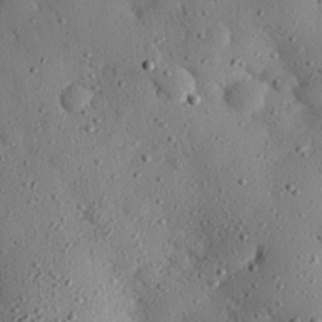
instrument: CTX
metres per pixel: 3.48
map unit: eHh
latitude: 25.9339
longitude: -77.2915
